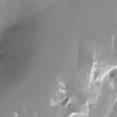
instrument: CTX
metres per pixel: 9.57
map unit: Ht
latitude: -13.3699
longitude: -44.0633
